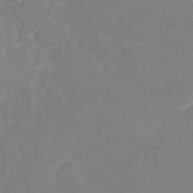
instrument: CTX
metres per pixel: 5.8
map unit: Nhu
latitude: -28.3306
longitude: -67.0080
